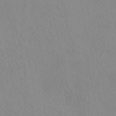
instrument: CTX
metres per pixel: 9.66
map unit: eAb
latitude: 49.6505
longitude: 108.1417
